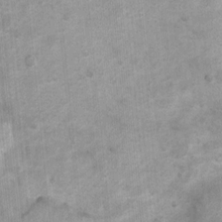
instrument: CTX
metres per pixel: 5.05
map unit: Nhu
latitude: 7.5938
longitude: -23.3671
